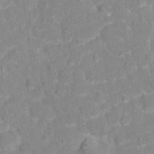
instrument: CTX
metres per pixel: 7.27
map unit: Hto
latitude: 16.6679
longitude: -36.9703
